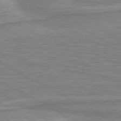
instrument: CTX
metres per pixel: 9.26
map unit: lApd
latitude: 80.8947
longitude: 173.5966
